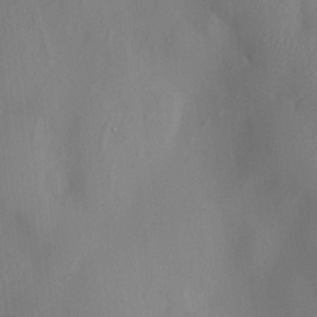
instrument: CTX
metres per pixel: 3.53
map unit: HNhu
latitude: 3.3292
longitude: -5.3671
